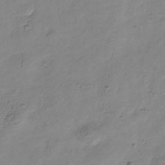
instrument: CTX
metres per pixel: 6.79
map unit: Hve
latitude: -34.3117
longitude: 89.2376
